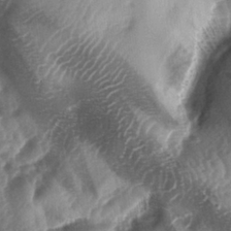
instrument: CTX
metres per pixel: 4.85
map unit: lAa
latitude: -5.1809
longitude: -126.6113
